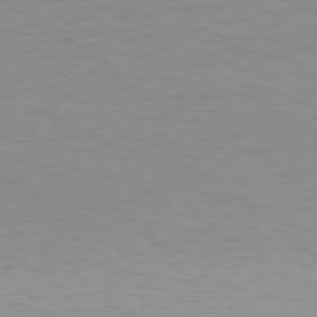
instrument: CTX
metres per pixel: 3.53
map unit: Hpe
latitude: 78.3279
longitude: -138.9325
